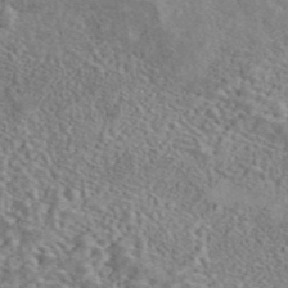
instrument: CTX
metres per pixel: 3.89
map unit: eAb
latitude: 42.2712
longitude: 110.5384
